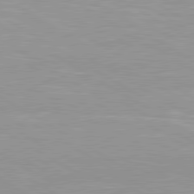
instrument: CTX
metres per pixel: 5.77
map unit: lApd
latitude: 80.6490
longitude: 159.5588
